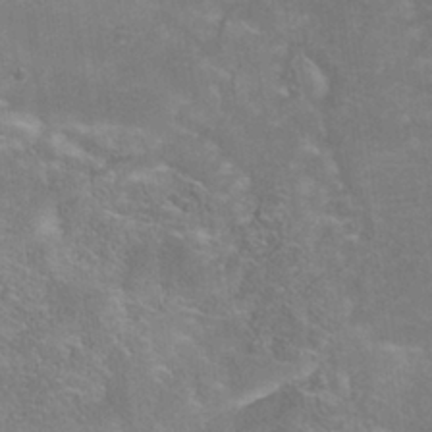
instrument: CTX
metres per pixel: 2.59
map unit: Nhe
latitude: -38.8030
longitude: -119.2537
